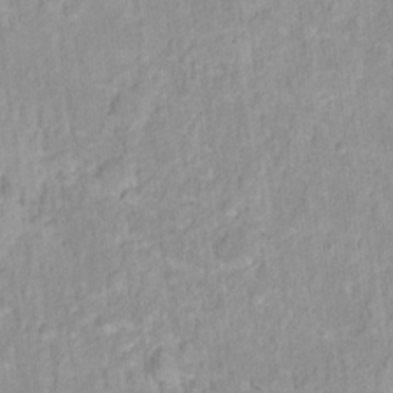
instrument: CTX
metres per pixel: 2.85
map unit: Hto
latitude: 16.2712
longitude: -36.8002
